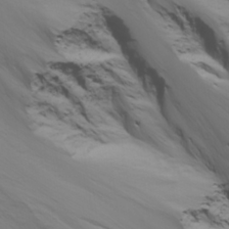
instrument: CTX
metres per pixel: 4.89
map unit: Ave
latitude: 23.1592
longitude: -132.0255
